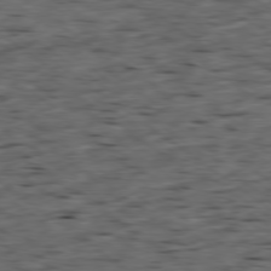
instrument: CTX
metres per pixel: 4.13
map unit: Ap
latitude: -79.3887
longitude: -90.4790
